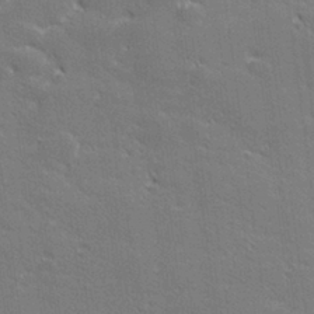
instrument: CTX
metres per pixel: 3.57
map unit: lHvf
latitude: 26.6302
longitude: 142.2928
